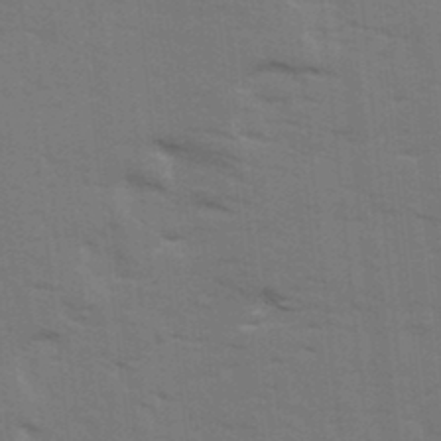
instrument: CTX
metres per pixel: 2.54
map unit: Ave
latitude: 13.8772
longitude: -102.6112
